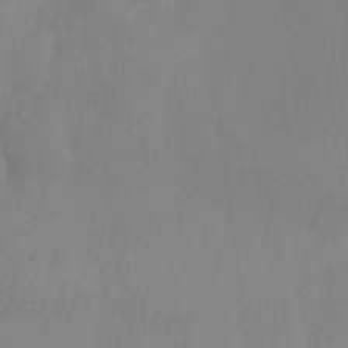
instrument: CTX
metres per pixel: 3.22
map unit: Nhu
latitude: -26.3873
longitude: -70.3278
